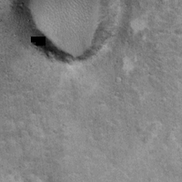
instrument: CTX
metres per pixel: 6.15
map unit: Ht
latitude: 10.0444
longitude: -38.4034
